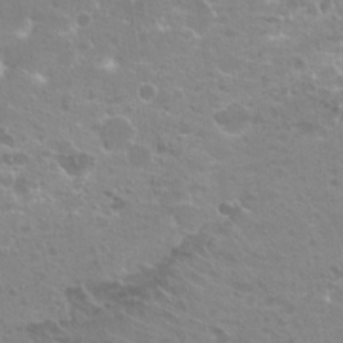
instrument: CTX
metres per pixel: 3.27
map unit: Hto
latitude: 20.4223
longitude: -40.3278
